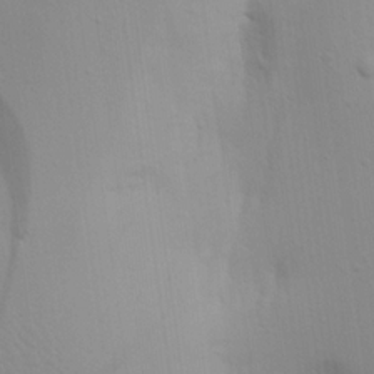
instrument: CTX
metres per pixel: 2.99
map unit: Aa
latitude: 18.5356
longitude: -142.3845
